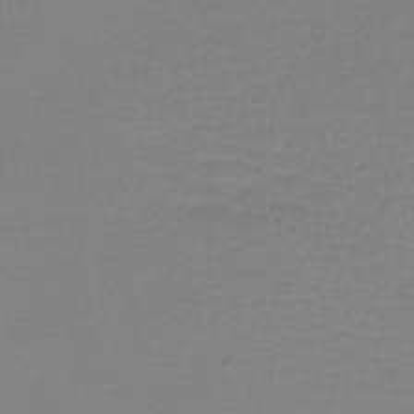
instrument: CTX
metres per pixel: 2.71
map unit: lHb
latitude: -42.5573
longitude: 75.1998
